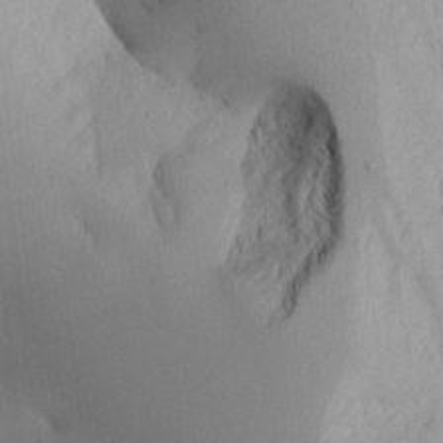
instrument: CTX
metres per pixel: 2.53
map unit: Aa
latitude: 20.6302
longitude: -145.2915
